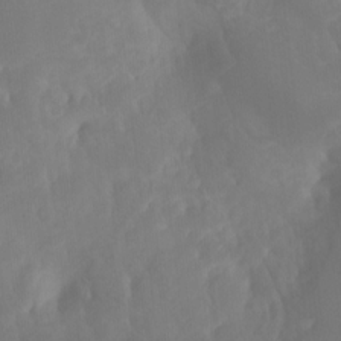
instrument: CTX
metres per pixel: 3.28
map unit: Nhu
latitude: -13.2754
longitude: -70.6301
